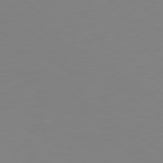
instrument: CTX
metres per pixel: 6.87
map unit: Hpe
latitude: 78.8380
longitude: -141.5371
